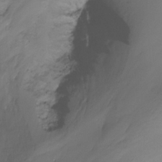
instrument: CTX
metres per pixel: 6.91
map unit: Nhu
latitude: -14.8030
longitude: -54.5168
